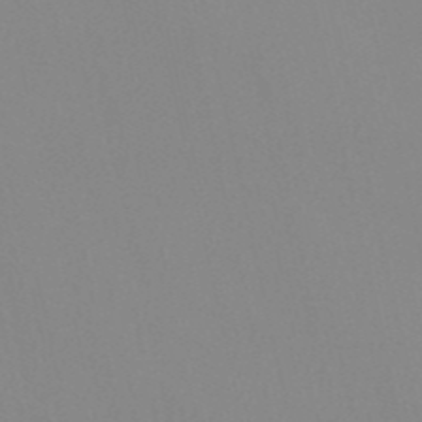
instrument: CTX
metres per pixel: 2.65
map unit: HNb
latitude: -52.6518
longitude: -50.5356
